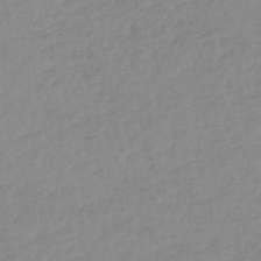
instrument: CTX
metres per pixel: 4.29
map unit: lHb
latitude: -44.0472
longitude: 73.8044
